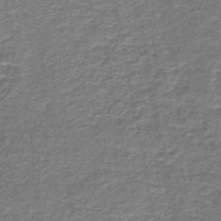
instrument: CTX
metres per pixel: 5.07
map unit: lHb
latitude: -43.9745
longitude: 54.7841
